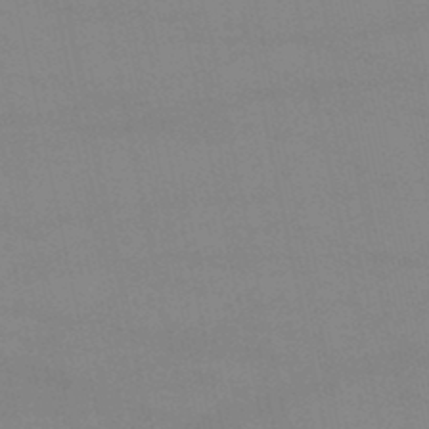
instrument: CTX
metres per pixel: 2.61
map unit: lHb
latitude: -45.8233
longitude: 58.6518
